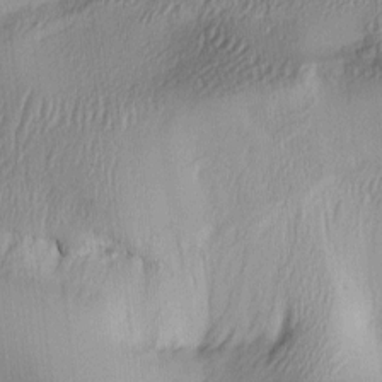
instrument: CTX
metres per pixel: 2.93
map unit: lAa
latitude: 4.2145
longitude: -112.3278
